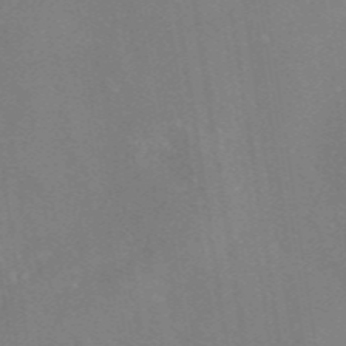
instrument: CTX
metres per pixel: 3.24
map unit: eAb
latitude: 46.4034
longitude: 111.5399
